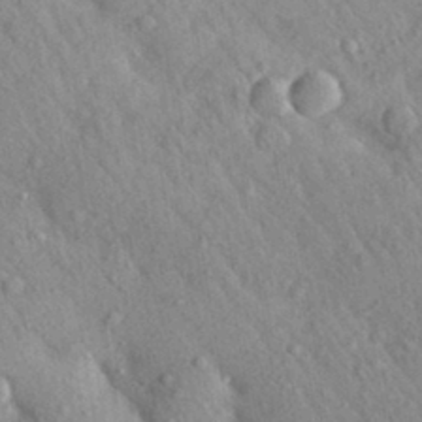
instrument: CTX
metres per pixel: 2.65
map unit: Aa
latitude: 29.4804
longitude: -148.1578
